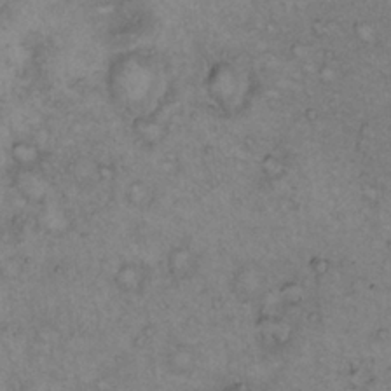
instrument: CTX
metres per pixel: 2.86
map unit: Hto
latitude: 12.8002
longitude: -60.7057
